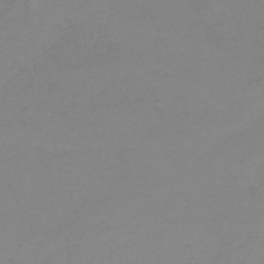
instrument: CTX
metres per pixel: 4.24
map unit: HNb
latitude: -33.1431
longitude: 60.8597
